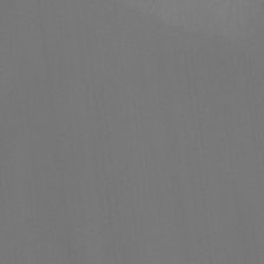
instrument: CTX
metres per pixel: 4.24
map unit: Ht
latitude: -16.2173
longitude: -44.0633
